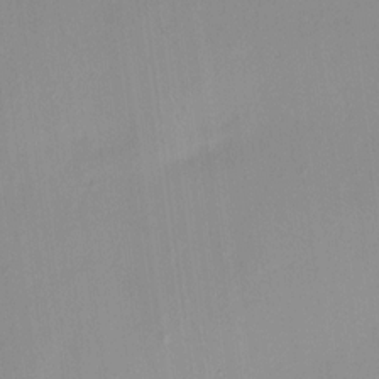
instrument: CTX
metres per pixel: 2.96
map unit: HNhu
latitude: 11.9717
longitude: 9.4832
